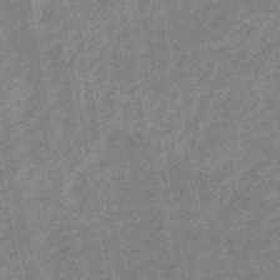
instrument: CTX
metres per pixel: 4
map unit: eHb
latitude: -43.8233
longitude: 87.3510
